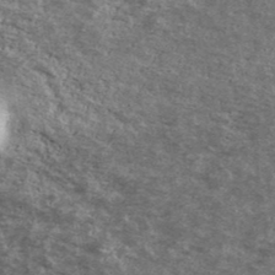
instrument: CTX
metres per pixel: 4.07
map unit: Ave
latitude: 40.4789
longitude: -108.6868
